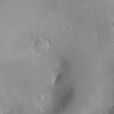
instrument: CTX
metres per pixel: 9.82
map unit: Aa
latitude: 29.1025
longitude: -131.2915
